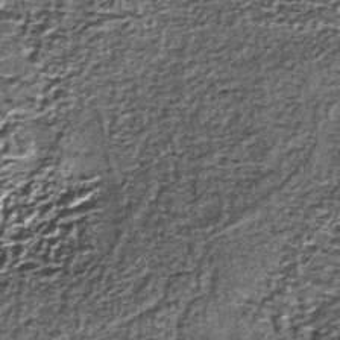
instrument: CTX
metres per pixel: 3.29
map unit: lHb
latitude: -39.3887
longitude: 65.1431
